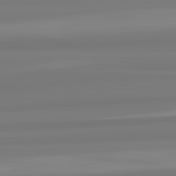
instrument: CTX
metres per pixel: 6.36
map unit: lApd
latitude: 82.6490
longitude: 173.4454
